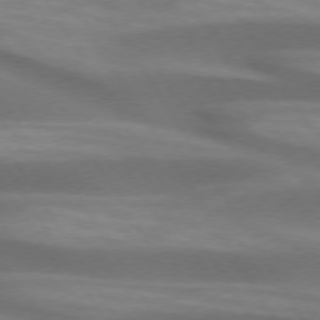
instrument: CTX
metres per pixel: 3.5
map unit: lApd
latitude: 73.8773
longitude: -51.7260
